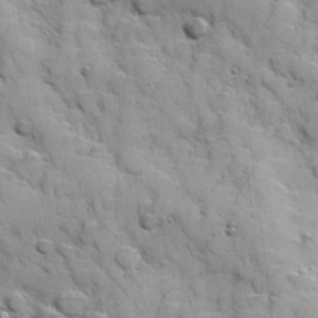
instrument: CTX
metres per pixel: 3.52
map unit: Hve
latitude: 24.3278
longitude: 147.3509
